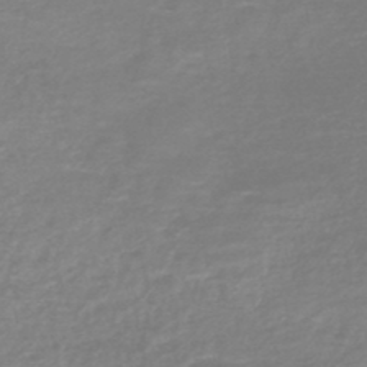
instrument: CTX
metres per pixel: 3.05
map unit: HNhu
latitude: -48.1039
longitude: 98.7652
